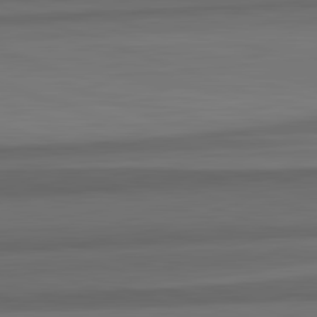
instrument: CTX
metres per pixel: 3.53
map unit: lApd
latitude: 82.8380
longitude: 176.8597
